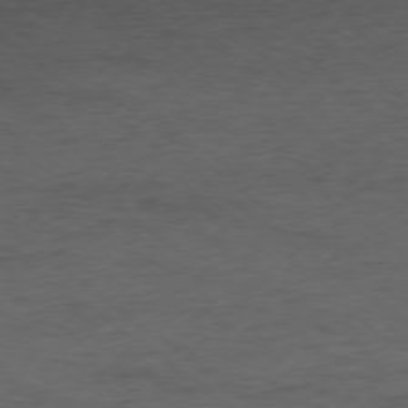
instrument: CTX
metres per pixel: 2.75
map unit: Ap
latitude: -78.5573
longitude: -91.8394
